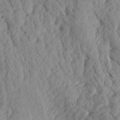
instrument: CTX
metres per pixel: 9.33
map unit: Aa
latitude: 18.2144
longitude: -146.1011
